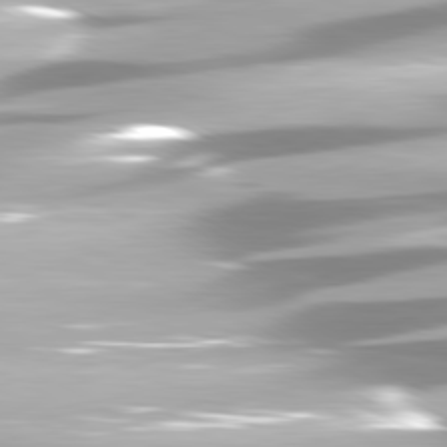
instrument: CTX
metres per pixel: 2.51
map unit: lApd
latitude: 81.2726
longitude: -139.9717
